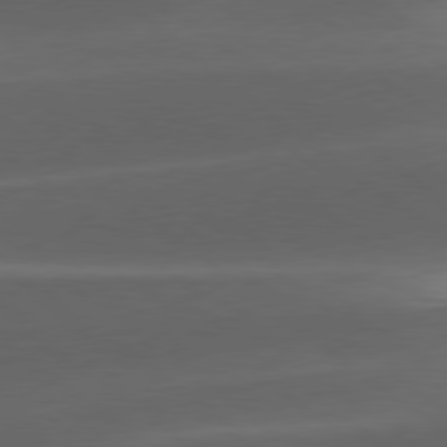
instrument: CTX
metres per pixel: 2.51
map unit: lApd
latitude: 78.7058
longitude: -49.0836
